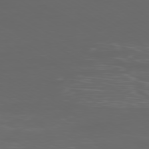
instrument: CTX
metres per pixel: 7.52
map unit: Ap
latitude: -79.9178
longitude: -72.9325
